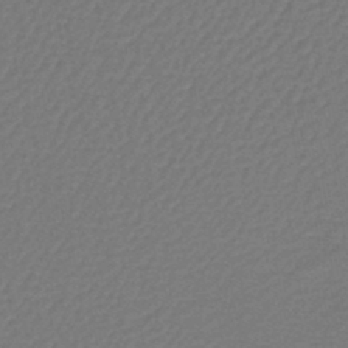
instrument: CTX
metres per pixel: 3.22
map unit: lHb
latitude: -43.6721
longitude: 76.4629
